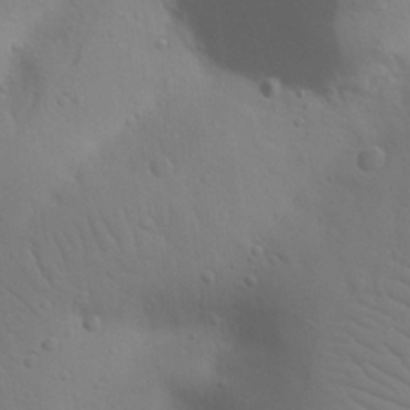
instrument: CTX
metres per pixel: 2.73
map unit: Nhu
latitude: 22.8569
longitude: -73.9151
